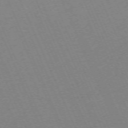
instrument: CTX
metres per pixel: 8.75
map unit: Hpe
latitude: -70.7085
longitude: 12.0094
